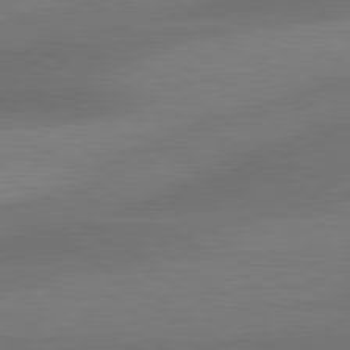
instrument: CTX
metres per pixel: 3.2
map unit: lApd
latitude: 79.6694
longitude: -87.1214
